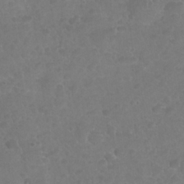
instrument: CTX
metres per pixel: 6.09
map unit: Nhu
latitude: 25.4426
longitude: -52.6491
